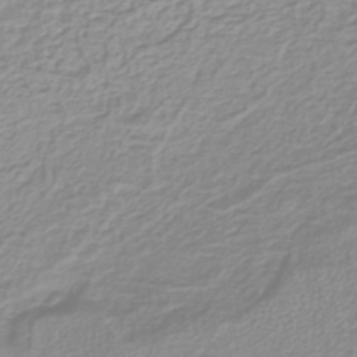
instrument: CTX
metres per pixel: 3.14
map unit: lHb
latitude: -41.4643
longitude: 62.9919
